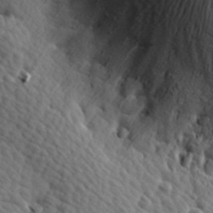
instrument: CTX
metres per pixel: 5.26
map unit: Hve
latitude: 24.2522
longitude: -97.4804
